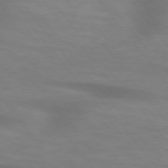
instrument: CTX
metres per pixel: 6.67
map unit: lApd
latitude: 75.7828
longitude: -60.1011
